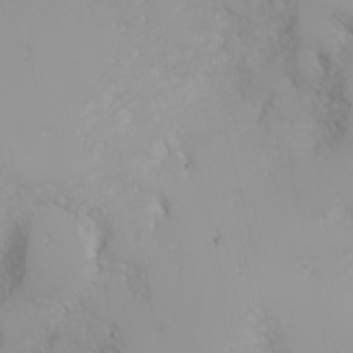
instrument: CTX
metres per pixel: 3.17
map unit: Nhu
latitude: -4.9163
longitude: -85.3860
